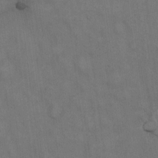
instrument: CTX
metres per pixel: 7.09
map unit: Hto
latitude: 15.1970
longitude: -61.4426
